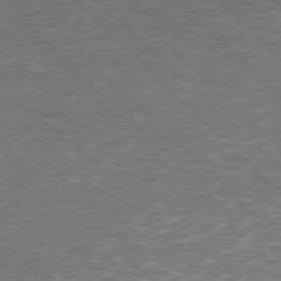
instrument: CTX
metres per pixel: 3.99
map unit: Hpe
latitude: -77.7100
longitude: 14.9920
